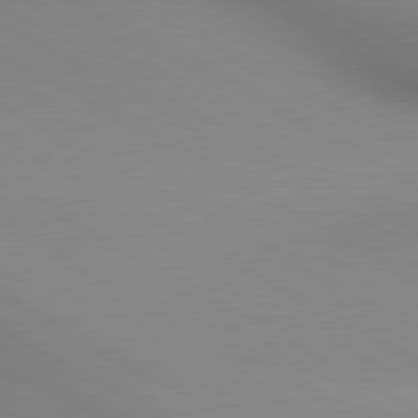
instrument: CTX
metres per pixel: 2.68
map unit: lApd
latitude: 80.3278
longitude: 135.5399
